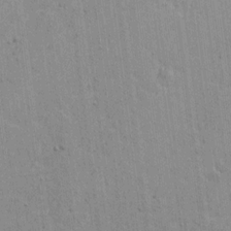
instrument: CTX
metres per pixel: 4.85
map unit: lAvf
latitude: 15.6505
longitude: -128.1011
